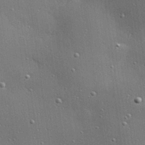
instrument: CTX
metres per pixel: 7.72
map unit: Hve
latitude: 28.1955
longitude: -90.8758
